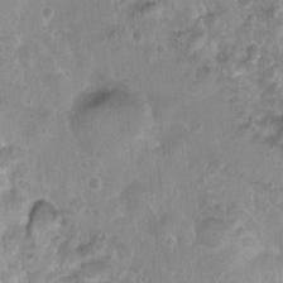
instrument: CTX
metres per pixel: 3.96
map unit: Nhu
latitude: 4.9703
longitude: -17.8961
